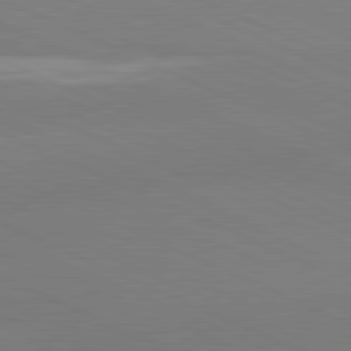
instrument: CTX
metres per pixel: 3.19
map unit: lApd
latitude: 81.4237
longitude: -155.5749
